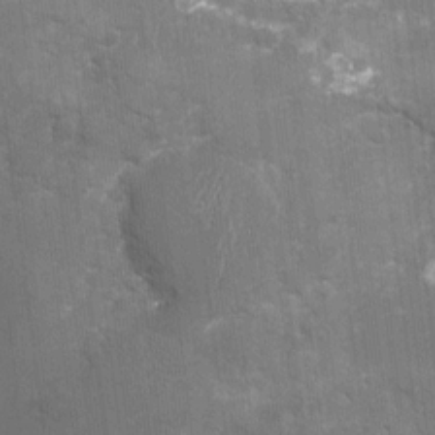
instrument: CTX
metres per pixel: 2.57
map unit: Nhu
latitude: -15.9556
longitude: -58.4601
